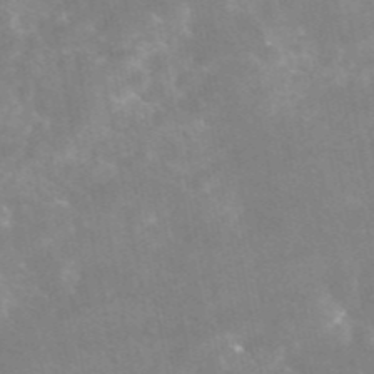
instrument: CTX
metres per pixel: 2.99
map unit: eAb
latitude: 46.1200
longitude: 124.4062
